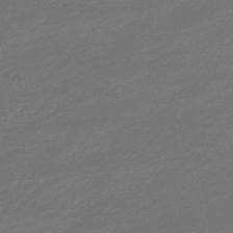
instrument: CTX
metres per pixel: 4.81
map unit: HNb
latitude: -47.3509
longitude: 55.3699
